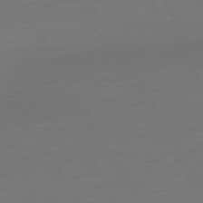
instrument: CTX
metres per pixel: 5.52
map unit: Ap
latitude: -74.8030
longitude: -68.8191
